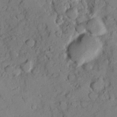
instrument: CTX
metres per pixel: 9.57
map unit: Ave
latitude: 18.4601
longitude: -128.8569
